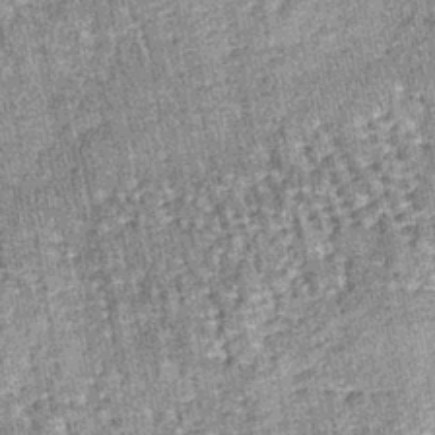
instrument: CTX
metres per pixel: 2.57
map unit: lHb
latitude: -38.3873
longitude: 64.6141
